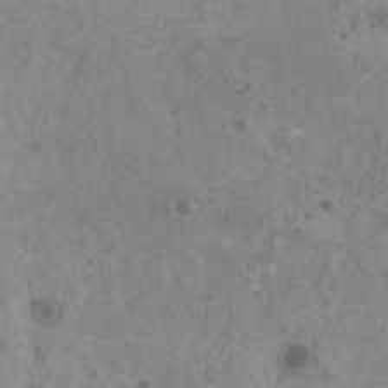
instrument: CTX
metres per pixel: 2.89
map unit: HNhu
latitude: 0.8380
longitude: 3.4832
